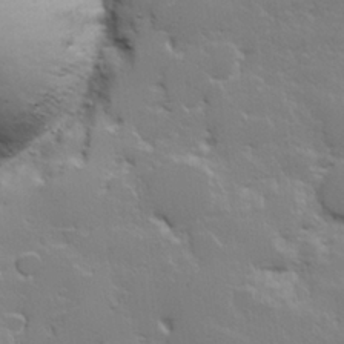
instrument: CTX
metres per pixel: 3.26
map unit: Hve
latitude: 23.8394
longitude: 144.8786
